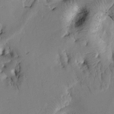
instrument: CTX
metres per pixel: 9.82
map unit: Htu
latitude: 2.3089
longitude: 179.8422
